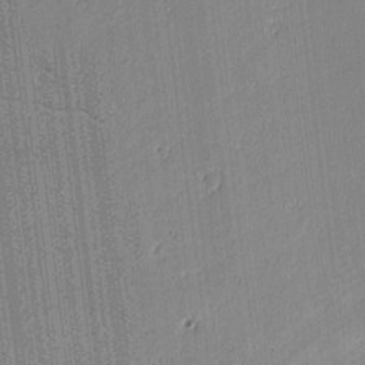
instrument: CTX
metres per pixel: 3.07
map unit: lAvf
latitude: -1.3321
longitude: -107.4804
